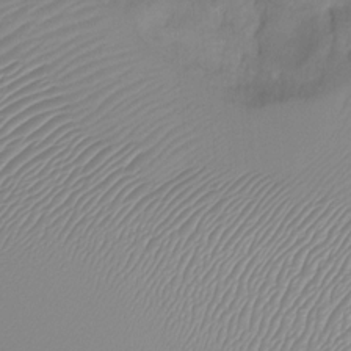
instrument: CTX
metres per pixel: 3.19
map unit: Nhu
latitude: -15.1431
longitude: -26.6491
